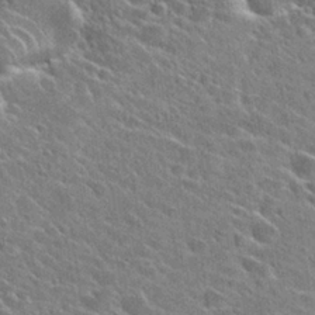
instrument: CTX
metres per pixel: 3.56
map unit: Hto
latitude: 26.9136
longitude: -43.2726
